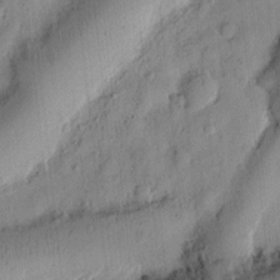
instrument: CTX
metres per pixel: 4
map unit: Ht
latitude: 8.5924
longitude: -75.5560
